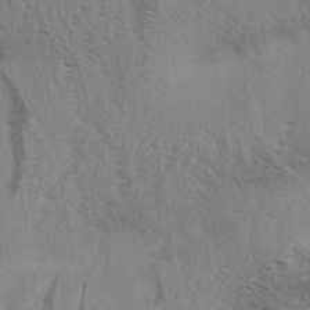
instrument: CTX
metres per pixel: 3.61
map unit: Aa
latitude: 32.6679
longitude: -140.2333
